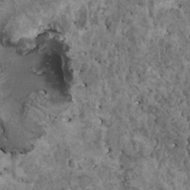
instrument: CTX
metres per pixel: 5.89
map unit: HNhu
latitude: 4.1200
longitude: 4.5007
